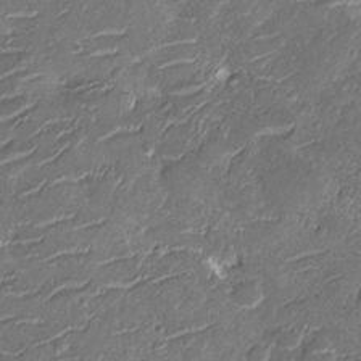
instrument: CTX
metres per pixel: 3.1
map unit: Nhu
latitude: -13.0109
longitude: -23.2726
